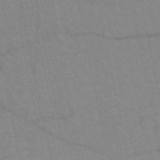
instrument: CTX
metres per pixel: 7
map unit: HNb
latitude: -52.5384
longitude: -44.1578
